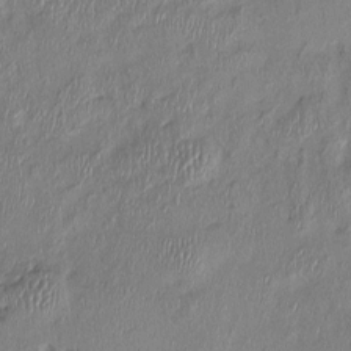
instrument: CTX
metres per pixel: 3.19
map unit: Nhu
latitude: -1.1432
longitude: -14.5168
